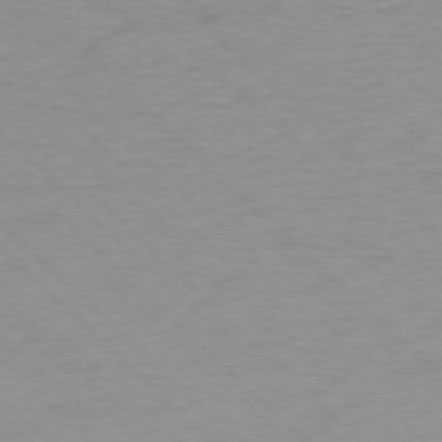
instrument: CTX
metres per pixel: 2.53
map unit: Ap
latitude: -77.3132
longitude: -85.0836
